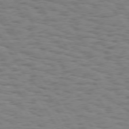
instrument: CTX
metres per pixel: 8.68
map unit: Hpe
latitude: 74.1011
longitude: -135.9150
